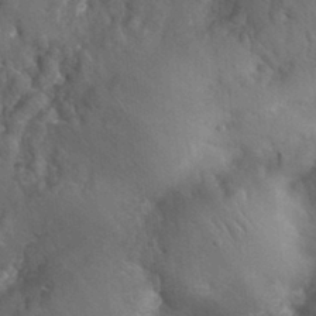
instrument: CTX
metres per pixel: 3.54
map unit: eHh
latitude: 31.1026
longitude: -71.9528
